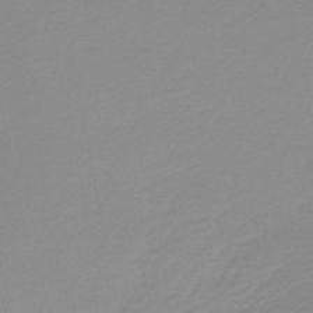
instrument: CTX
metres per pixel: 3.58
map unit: lHb
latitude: -48.3873
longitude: 64.8975
